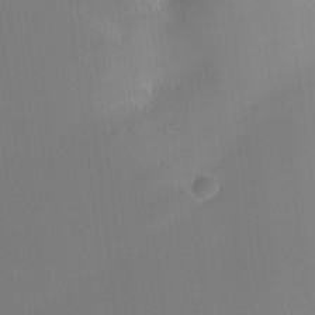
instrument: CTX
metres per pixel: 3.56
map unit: HNhu
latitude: 6.2900
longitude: 10.6519
